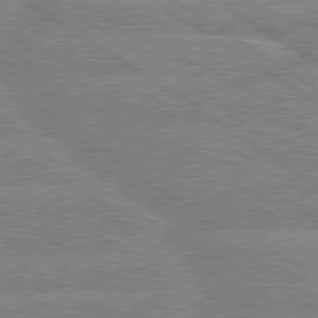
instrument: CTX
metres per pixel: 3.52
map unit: lApd
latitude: 79.2159
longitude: -131.1215
